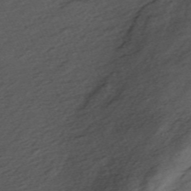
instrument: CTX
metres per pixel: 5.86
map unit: ANa
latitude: -44.8408
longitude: 105.7288
